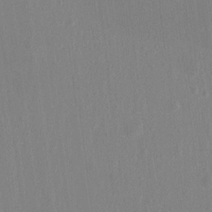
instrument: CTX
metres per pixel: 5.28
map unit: Hto
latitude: -12.5952
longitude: -39.3293
